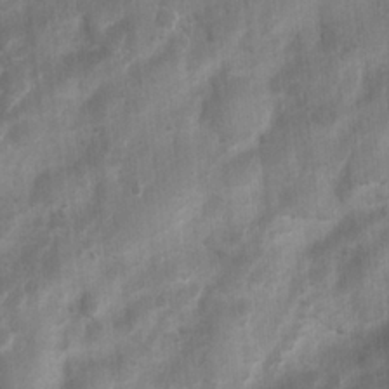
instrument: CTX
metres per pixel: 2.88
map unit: Ht
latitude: 4.1389
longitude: -22.1389
